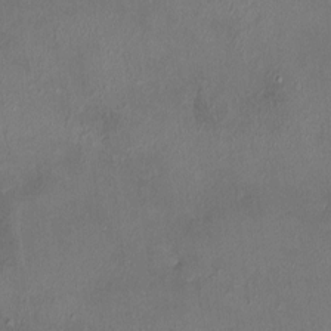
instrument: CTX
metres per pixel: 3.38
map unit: HNhu
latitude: 5.9528
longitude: 7.3887
